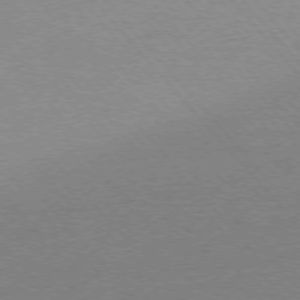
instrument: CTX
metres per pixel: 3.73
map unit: Ap
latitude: -76.4251
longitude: -60.0255
